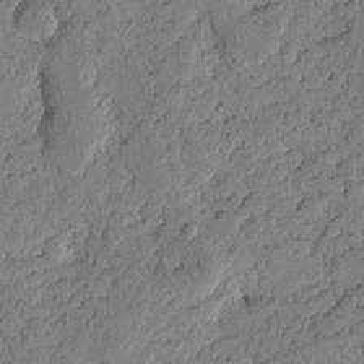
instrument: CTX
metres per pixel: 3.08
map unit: Htu
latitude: -1.0676
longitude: -176.8758
